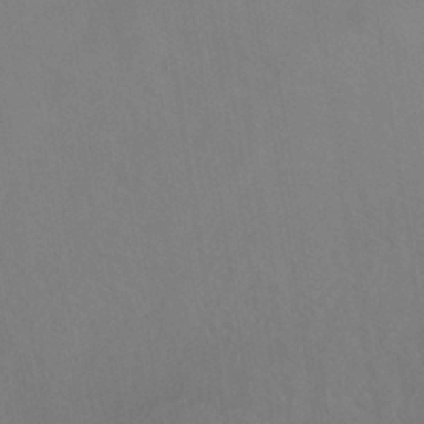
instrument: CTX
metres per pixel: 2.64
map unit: ANa
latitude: -39.4832
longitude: 95.8989
